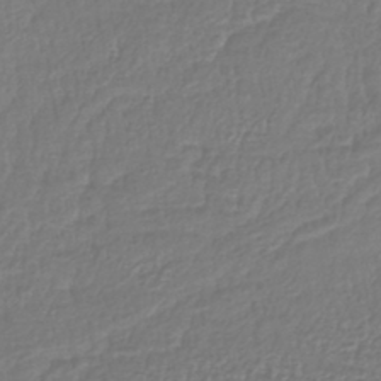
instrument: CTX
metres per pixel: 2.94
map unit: lHb
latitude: -41.2943
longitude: 72.5574
